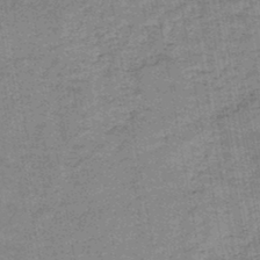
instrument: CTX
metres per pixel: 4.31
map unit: HNb
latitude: -45.8045
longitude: -36.7246
